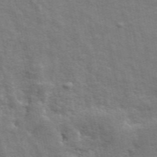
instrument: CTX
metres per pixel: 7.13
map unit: ANa
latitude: 49.7450
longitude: -74.5546
